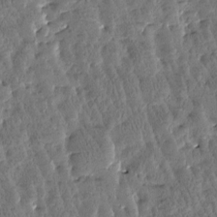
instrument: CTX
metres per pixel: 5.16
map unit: Htu
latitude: -3.5588
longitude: 176.2739
